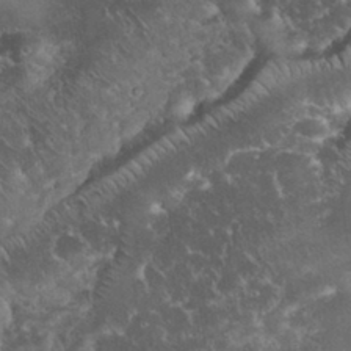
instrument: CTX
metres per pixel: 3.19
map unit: eHh
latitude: 33.0836
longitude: -64.4601
